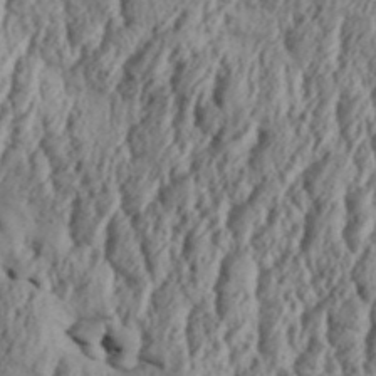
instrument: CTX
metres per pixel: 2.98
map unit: Aa
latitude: 32.4223
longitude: -136.3468
